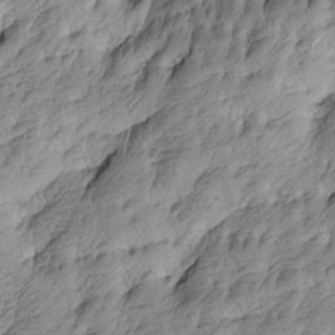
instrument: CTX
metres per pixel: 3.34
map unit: Htu
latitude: -4.3306
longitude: -176.4790
